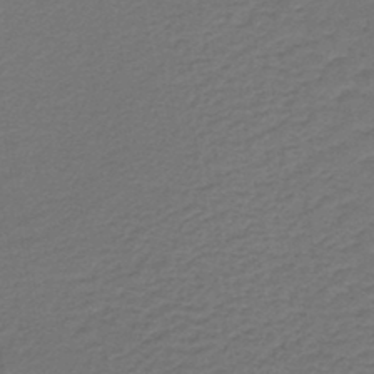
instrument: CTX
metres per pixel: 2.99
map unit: lHb
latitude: -43.2753
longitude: 62.3873
